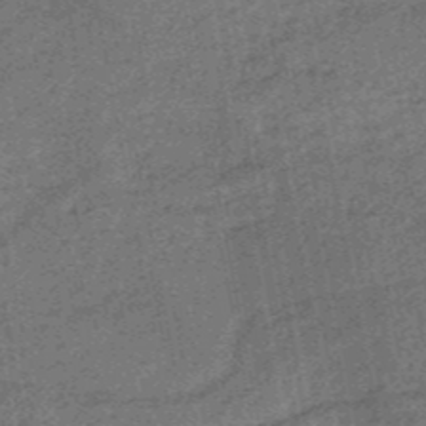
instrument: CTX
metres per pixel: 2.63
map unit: HNb
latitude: -52.9352
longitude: -49.2726
